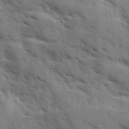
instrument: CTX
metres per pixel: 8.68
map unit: Ave
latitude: 10.6302
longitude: -102.8569
